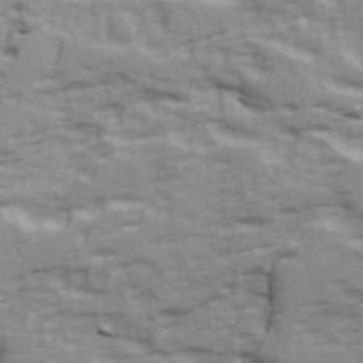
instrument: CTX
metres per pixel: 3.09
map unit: Ave
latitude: 22.5924
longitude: -132.8002
